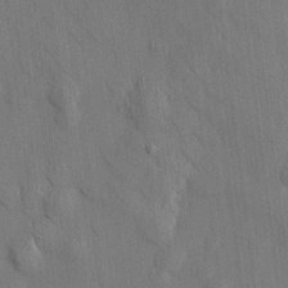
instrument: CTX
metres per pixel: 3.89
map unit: HNhu
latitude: 12.6113
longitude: 10.1984
